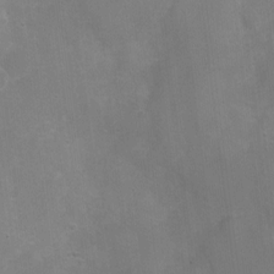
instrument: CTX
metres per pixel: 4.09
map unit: Nhu
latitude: 2.3845
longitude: -16.8191
